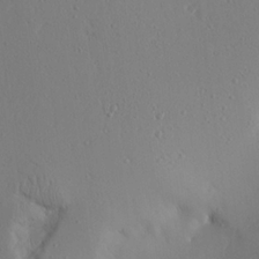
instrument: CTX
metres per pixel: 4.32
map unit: Aa
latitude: 23.2726
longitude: -127.0270
